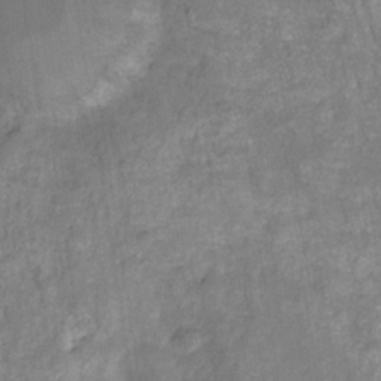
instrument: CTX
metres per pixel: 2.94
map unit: HNhu
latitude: -28.2551
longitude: 72.8219
